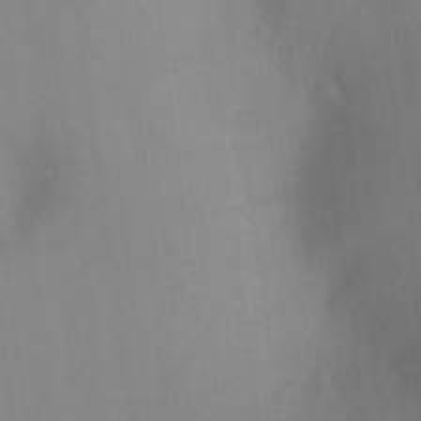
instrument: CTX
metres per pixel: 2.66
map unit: Ht
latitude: -7.4832
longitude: -28.3089
